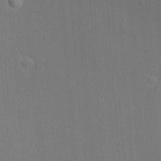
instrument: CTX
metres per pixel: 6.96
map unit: Ave
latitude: 23.6505
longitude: -136.4034
